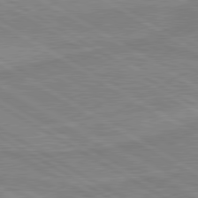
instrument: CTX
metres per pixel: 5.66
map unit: lApd
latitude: 80.2145
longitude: 168.8219
